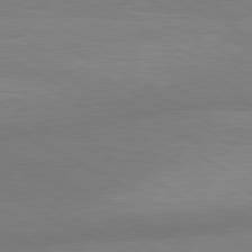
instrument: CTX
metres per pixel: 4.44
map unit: lApd
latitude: 80.8191
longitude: 124.9919
